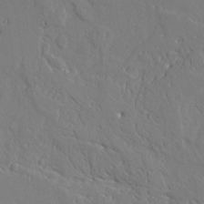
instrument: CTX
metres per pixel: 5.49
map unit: Aa
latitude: 10.0444
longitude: -129.5938
